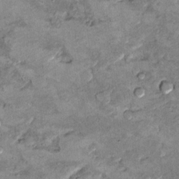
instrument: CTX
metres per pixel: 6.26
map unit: Hto
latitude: 9.4993
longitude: -36.3845
